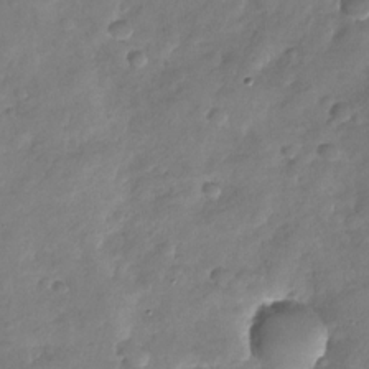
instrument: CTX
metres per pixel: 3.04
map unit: Nhu
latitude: -28.9731
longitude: -62.1389
